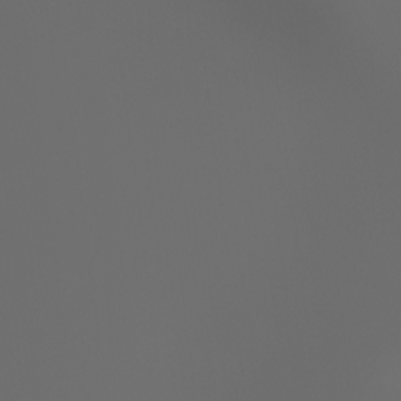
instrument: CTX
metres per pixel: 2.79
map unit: Htu
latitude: -4.8597
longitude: -88.5546
